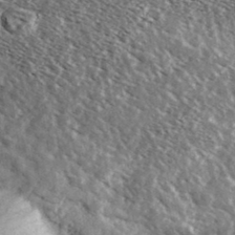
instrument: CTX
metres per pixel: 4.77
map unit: Ave
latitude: 37.7828
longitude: -108.9135
